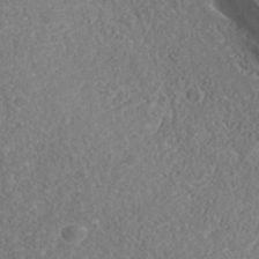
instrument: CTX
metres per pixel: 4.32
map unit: Nhu
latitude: -39.7289
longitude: -84.5357
